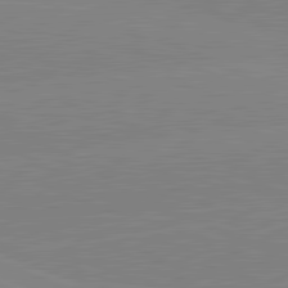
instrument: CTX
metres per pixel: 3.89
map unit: lApd
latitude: 81.8961
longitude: -157.9717
